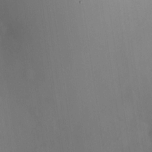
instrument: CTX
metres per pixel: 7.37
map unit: HNhu
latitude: 9.0648
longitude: 14.3684
